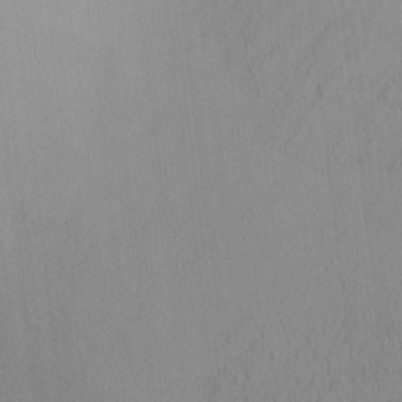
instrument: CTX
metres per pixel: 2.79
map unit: eHh
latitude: -3.2942
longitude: 15.6533
